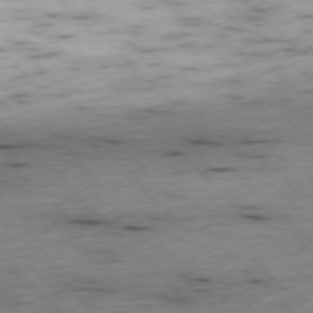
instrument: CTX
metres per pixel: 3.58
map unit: Ap
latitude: -76.9920
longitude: -91.2537
